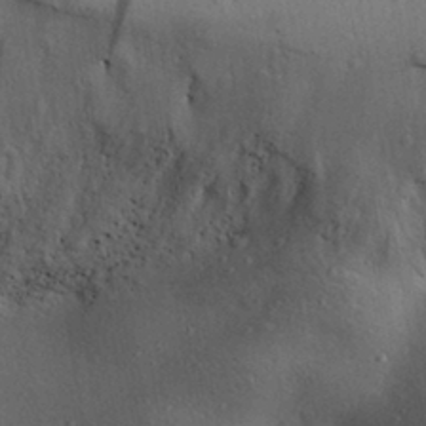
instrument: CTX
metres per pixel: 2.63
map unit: Aa
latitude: 30.9514
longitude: -145.3104
